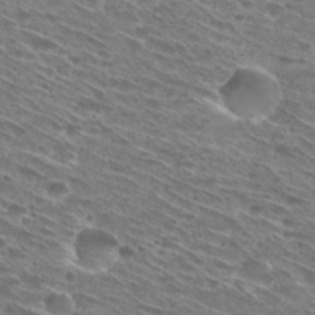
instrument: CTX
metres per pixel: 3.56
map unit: Hto
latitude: 29.1403
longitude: -45.0458
